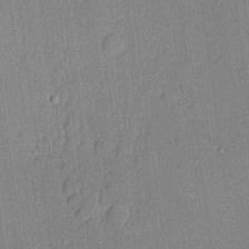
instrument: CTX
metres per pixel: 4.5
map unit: lHvf
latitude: 20.6869
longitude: 141.3510
